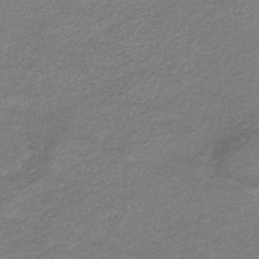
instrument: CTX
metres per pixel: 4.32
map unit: eHb
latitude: -36.8974
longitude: 76.2173
